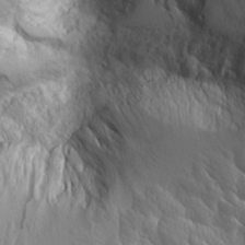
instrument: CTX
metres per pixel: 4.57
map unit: Aa
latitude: 9.4615
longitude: -129.4048
